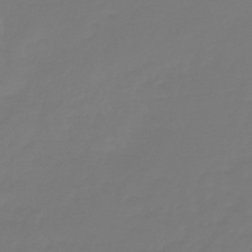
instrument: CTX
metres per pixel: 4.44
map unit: eHb
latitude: -46.6518
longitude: 81.1809
